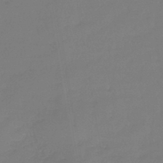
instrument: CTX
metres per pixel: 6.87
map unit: lHb
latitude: -42.8974
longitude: 59.7666
